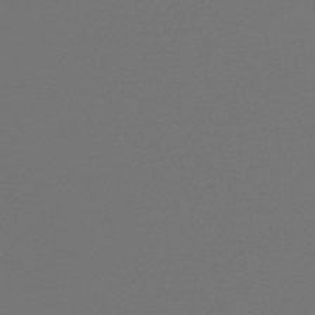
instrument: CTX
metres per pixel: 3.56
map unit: lHb
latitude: -47.1998
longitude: 60.1039
